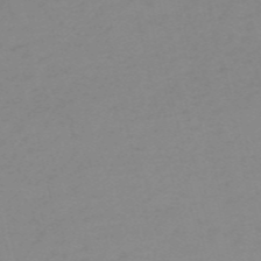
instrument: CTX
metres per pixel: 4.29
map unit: HNb
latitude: -56.2172
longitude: -43.1214
